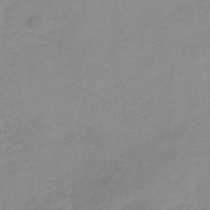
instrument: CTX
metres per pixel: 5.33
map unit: HNb
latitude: -33.9178
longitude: 57.0675
